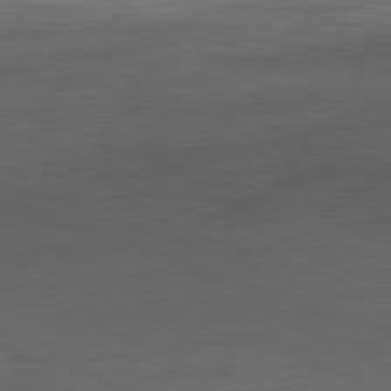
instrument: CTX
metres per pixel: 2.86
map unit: Ap
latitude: -81.9556
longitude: -78.7813
